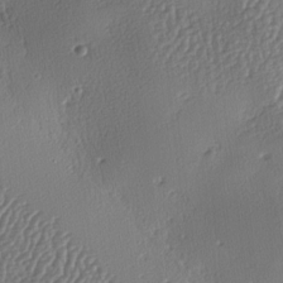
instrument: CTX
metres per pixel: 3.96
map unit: lAa
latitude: -8.5007
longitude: -128.8947
